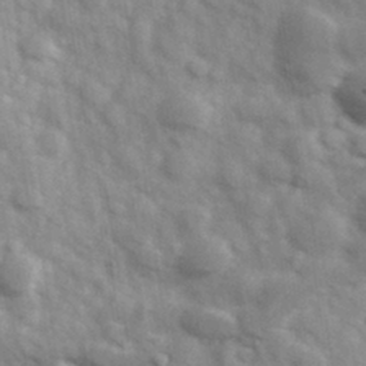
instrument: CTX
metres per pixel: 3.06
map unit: Hve
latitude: 32.3656
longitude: 151.0297
